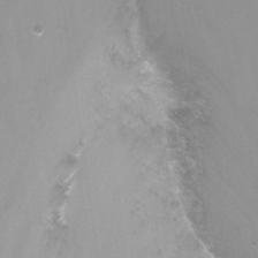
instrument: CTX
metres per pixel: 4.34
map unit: Nhu
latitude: -13.5966
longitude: -57.1214
